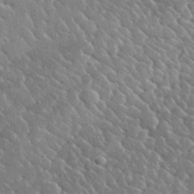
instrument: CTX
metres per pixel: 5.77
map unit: lHvf
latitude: 36.2523
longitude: -88.1389
